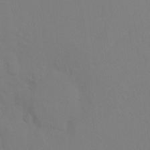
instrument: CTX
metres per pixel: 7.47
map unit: Ht
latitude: -9.8422
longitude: -35.0080
